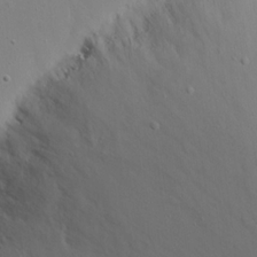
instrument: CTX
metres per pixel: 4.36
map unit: eHh
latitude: 17.4615
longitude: -71.6883
